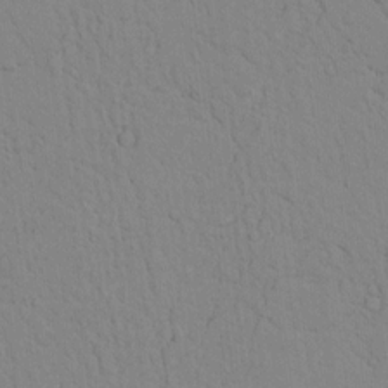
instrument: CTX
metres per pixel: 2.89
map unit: lAvf
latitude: 9.1214
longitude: 168.5006
